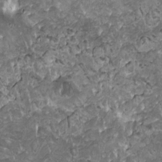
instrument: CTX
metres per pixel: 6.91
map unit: HNhu
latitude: -0.1984
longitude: 2.0849
